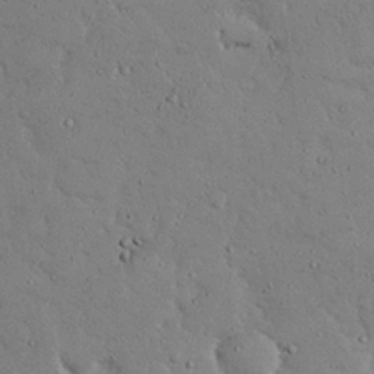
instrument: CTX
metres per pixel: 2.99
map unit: Nhu
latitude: 24.9513
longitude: -72.7058
